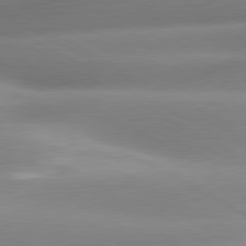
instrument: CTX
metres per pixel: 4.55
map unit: lApd
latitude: 80.2522
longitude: -158.5357
